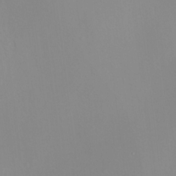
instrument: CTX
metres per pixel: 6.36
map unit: HNhu
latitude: 11.8206
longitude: 11.4643
